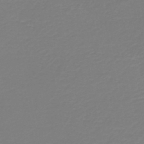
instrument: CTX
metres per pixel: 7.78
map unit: HNb
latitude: -45.9745
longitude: 53.5966
